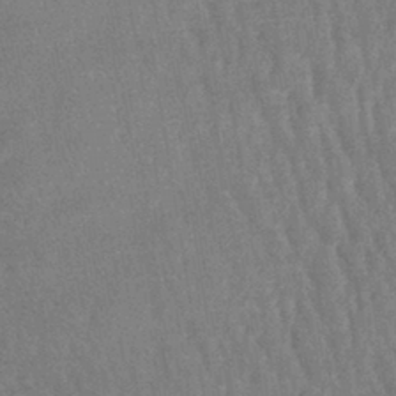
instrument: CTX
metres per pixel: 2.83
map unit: lHb
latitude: -40.8219
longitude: 66.6329
